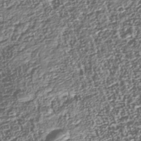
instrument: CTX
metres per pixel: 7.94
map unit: Nhu
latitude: -39.5588
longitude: -82.9135
